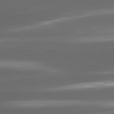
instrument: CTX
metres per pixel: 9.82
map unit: lApd
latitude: 81.3293
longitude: -143.9339
